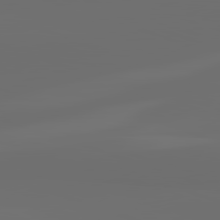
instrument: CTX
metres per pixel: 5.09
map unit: lApd
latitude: 82.2522
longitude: -152.8758
